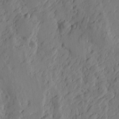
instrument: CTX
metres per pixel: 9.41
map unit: Htu
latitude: -3.4643
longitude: -178.3090
